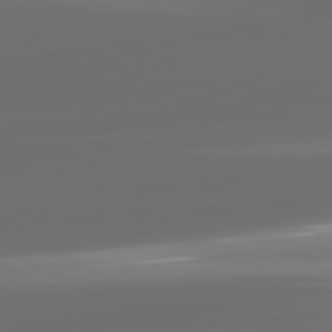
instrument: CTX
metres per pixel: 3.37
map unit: lApd
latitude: 81.7261
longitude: -136.4790
